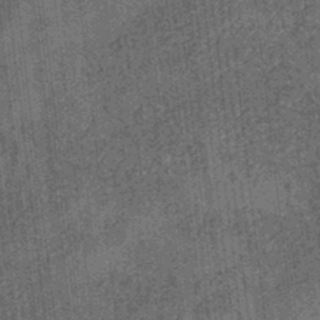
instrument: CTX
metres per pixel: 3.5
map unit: eHb
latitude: -34.6896
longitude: 79.2754
